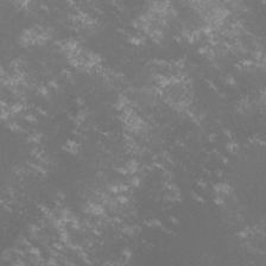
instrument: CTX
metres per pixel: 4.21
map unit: lHvf
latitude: -14.6330
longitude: -102.1389
